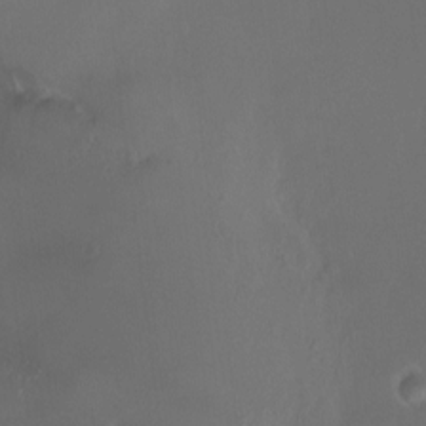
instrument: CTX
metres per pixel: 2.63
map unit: HNhu
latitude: 8.1200
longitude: 11.3510
